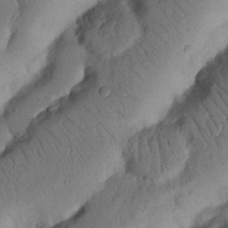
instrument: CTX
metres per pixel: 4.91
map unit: Nhu
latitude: 20.7435
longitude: -75.1592
